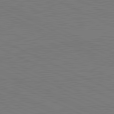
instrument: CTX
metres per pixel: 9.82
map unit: lApd
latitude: 81.4804
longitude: 149.9556
